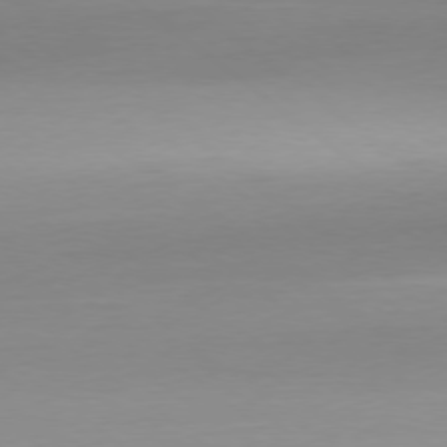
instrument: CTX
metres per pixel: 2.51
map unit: Ap
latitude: -78.5195
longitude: -66.3467
